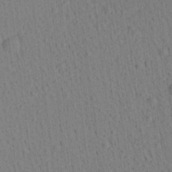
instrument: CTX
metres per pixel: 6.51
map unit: Aa
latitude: 21.8961
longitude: -139.2537
